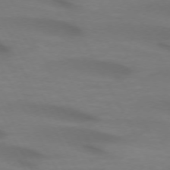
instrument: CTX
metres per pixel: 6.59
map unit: lApd
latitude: 72.5357
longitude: -49.1403
